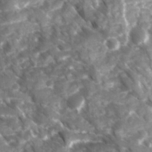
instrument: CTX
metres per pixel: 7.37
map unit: Ave
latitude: 16.9136
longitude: -131.5372
